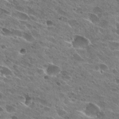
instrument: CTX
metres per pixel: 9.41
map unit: Hto
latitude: 27.8961
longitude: -43.8961
